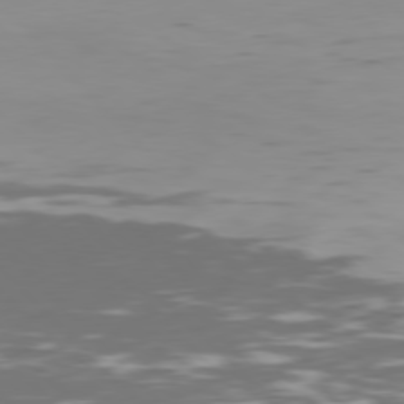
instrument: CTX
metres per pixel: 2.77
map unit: Hpe
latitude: 77.6316
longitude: -167.1970
